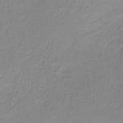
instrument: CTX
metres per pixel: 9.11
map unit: lHb
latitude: -36.4818
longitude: 61.0486
